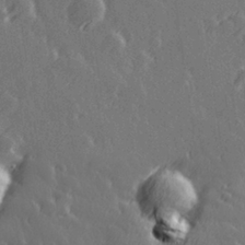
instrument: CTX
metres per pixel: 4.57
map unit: Hve
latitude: 27.0459
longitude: 145.8422
